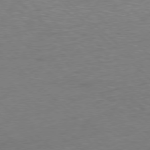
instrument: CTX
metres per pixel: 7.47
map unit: Hpe
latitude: -77.9367
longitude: 15.6344
